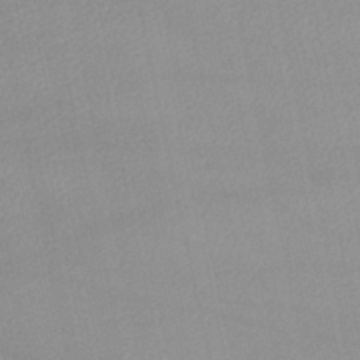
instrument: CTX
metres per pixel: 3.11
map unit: lHb
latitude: -46.3117
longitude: 69.8611
